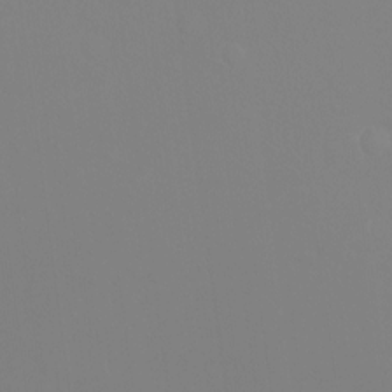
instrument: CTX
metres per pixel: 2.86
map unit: Nhu
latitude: -14.1417
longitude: -55.4993
